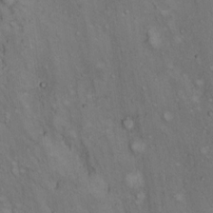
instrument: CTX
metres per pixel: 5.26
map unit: Hto
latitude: 11.6883
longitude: -58.6491
